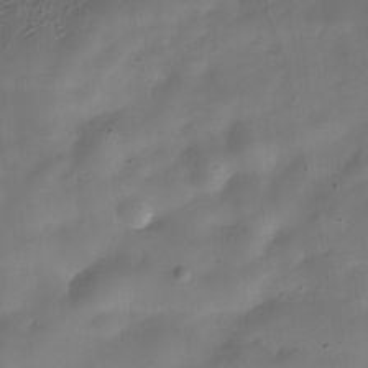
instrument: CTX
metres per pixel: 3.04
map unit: Hve
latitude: -30.8219
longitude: 94.0094
